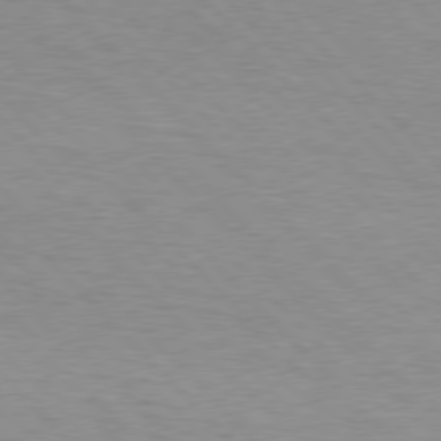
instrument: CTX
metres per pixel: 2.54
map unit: Hpe
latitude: 77.0647
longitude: -152.5546
